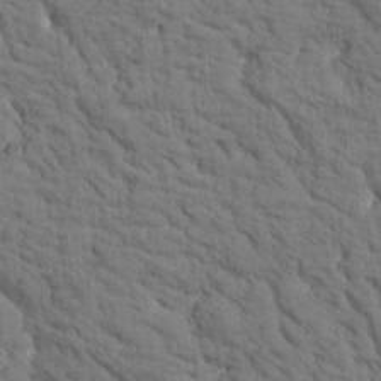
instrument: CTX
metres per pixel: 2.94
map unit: Htu
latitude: -2.4440
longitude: 174.1983
